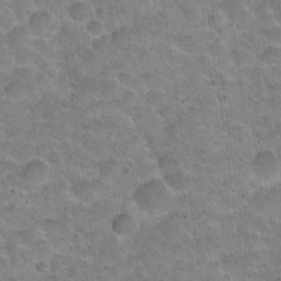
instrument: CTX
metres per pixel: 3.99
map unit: Hto
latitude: 21.5182
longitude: -49.0836
